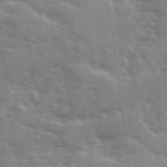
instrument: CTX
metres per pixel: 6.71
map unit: Ave
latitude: 12.4034
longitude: -102.6112
